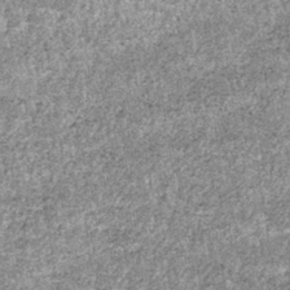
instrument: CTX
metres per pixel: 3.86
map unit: lHb
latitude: -37.4454
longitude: 66.3873
